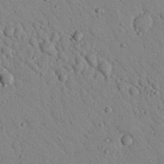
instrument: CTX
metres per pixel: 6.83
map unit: Nhu
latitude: 23.0080
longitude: -76.0633
